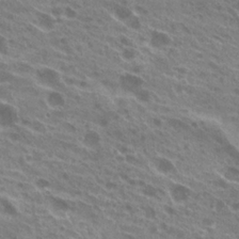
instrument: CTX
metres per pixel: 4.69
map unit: Hto
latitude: 23.5749
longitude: -38.6112
